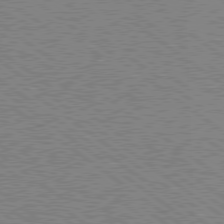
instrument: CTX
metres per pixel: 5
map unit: Hpe
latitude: 78.8002
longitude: -169.4616
